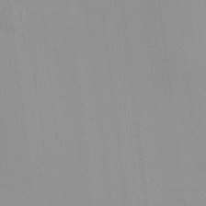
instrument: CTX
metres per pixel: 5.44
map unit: HNhu
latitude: -1.1432
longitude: -5.8961
